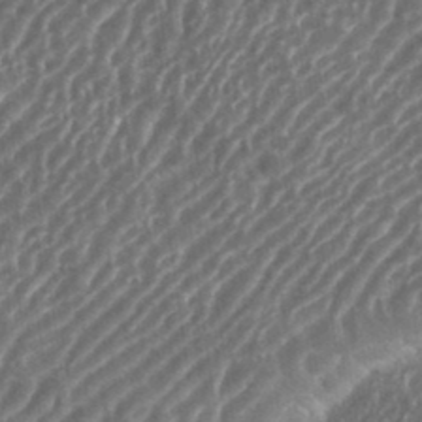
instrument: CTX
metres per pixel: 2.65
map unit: eHh
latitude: 35.8205
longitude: -134.3467
